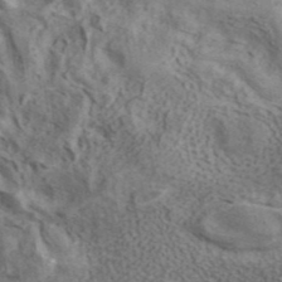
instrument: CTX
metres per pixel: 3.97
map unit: ANa
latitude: 41.5182
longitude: 16.4062
